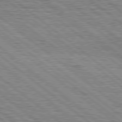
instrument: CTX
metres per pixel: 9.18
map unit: Hpe
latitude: 78.5735
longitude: -120.6302
